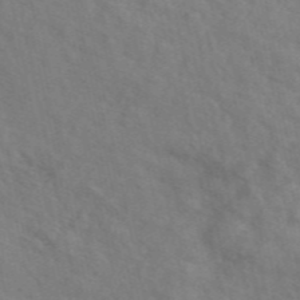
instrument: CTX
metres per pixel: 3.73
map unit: eAb
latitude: 49.3482
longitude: 119.3888
